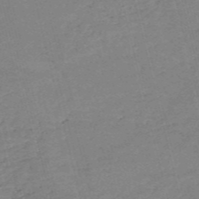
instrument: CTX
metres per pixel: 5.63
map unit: HNb
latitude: -53.8422
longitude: -36.7624
